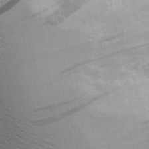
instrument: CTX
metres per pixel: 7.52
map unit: Aa
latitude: 18.6112
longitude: -125.4993
